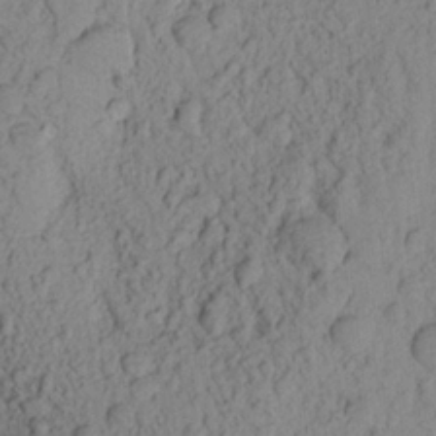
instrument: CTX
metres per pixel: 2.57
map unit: Aa
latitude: 20.0822
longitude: -149.2726
